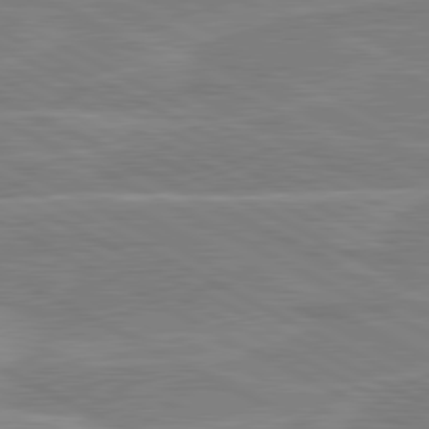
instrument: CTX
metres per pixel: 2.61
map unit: lApd
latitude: 80.7435
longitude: 121.1620
